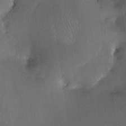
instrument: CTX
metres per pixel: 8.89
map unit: HNhu
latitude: 5.6127
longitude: 12.5007
